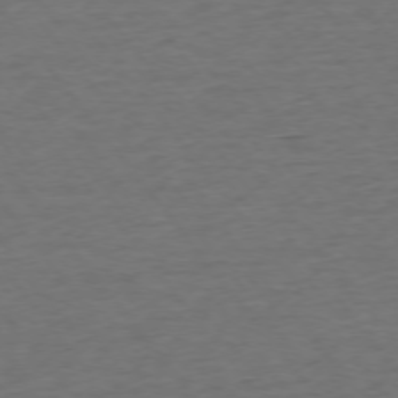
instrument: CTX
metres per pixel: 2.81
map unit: Ap
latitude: -75.6722
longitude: -84.6869
